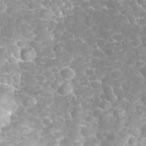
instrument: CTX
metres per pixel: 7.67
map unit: eHh
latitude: 32.5168
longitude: -62.4979
